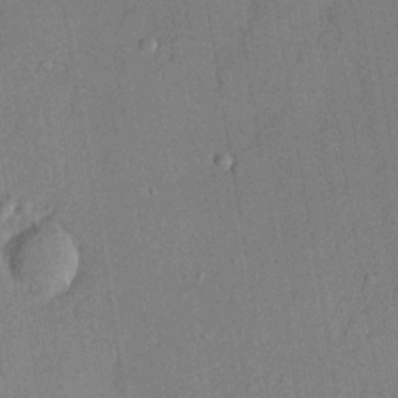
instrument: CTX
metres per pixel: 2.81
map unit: lHvf
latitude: 21.4805
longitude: 144.8408
